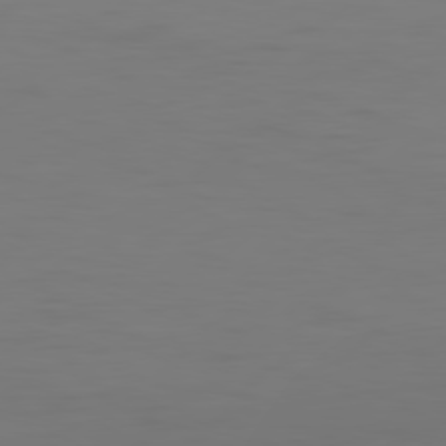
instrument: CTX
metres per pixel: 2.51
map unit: Hpe
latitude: 78.0822
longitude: -126.5924
